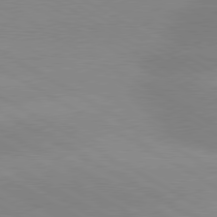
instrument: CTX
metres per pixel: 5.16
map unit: lApd
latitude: 80.0633
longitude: -147.3860
